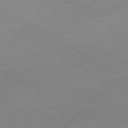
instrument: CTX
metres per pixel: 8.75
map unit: Ap
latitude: -76.7841
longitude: -75.8017
